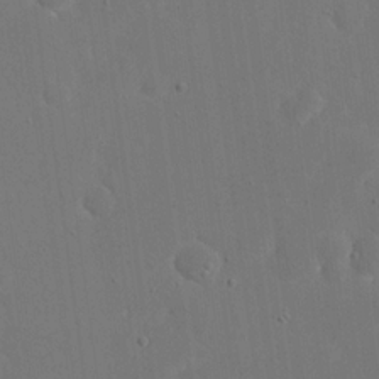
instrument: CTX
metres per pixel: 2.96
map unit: eHh
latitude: 19.0269
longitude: -67.5938
